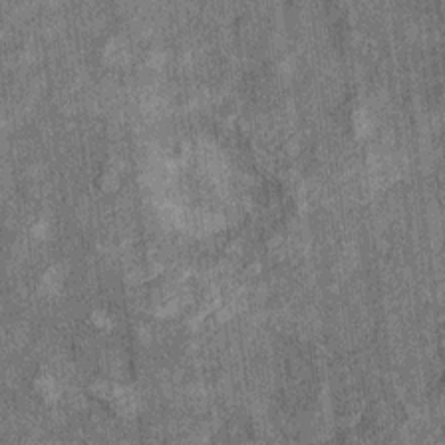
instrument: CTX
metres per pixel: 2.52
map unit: Ht
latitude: 8.6868
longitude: -37.7072
